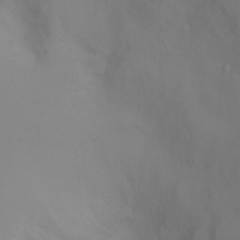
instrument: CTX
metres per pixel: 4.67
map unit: Ht
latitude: -4.4251
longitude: -27.9528
